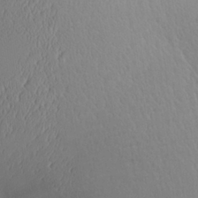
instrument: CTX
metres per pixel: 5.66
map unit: Aa
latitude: 24.9513
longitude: -136.6113
